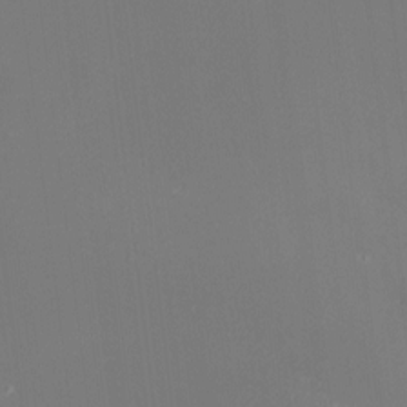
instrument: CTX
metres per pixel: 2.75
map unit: HNhu
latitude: 7.6883
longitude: 9.6533
